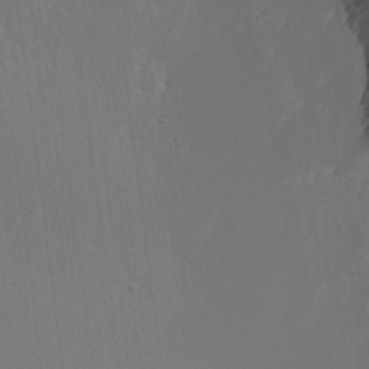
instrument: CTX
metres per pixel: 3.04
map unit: Hve
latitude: 2.8758
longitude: -121.9150
